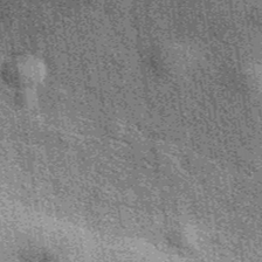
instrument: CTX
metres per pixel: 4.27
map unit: eAb
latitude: 39.8583
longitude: 107.3132
